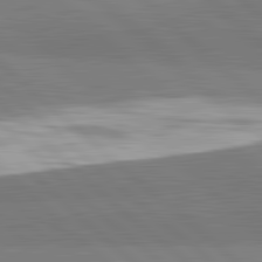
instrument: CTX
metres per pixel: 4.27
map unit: lApd
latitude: 82.1766
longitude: 162.0850
